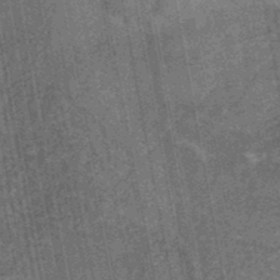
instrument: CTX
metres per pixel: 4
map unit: eHb
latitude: -29.6722
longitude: 70.1795
